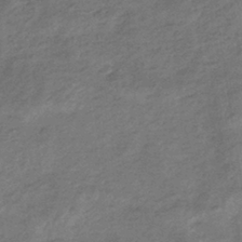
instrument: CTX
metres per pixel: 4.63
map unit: lHb
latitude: -34.8786
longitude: 68.8408
